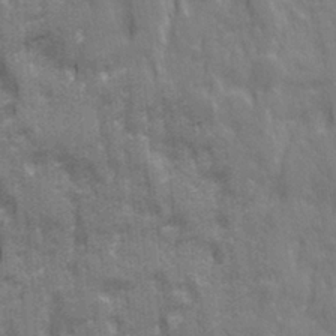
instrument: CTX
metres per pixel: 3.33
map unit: Ave
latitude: 20.4979
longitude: -133.2726
